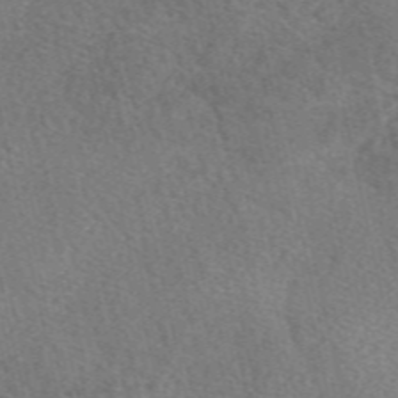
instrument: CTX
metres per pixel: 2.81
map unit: eAb
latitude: 48.8569
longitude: 112.3684
